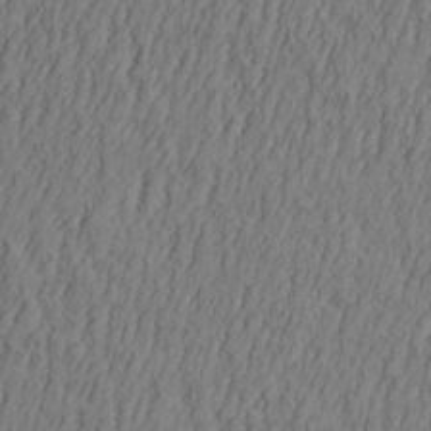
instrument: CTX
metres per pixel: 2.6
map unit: Aa
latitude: 30.9325
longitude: -142.4979
